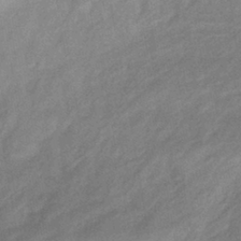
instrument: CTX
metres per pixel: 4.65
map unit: eHb
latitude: -40.2361
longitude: 79.2376
